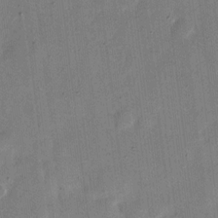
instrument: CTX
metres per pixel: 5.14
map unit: eHh
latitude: 11.5560
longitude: -68.6680
